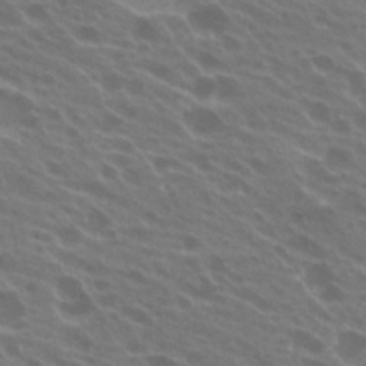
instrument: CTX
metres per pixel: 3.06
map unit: Hto
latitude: 24.0822
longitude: -38.4412
